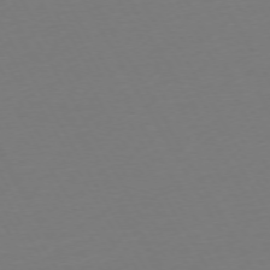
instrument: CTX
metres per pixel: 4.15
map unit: Ap
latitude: -74.1984
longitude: -68.8947
